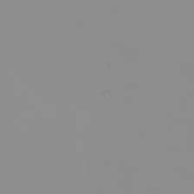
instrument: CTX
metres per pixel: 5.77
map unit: Nhu
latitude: -8.4440
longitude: -95.2159
